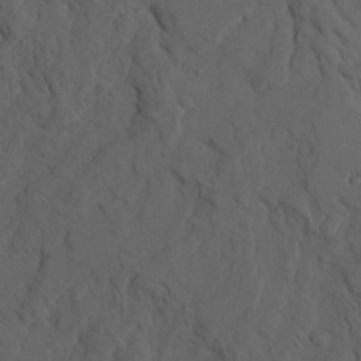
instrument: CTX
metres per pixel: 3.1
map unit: Ave
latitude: 23.4048
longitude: -132.2145
